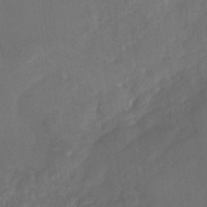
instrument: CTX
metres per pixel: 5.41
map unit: Nhu
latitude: -29.7667
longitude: -63.4049
